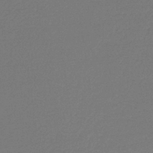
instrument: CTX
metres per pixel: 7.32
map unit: HNb
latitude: -37.8422
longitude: 55.4077
